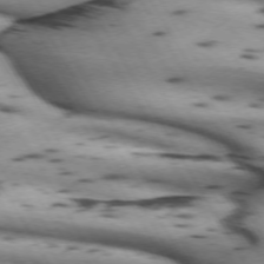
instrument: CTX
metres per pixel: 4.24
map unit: lApd
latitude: 71.8016
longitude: -52.3090
